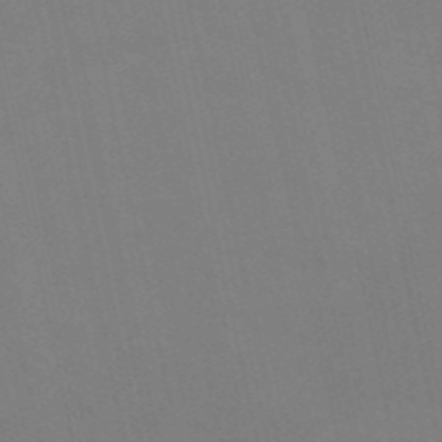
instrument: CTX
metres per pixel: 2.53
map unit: HNb
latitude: -54.2362
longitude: -35.6694
